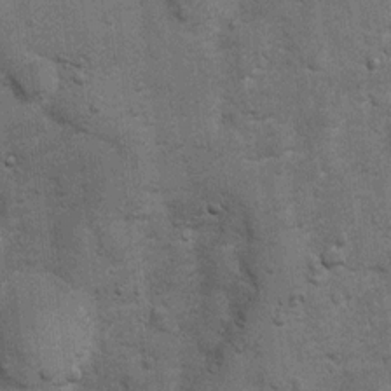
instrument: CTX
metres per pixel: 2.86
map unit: Ht
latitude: 4.1011
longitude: -22.6679
